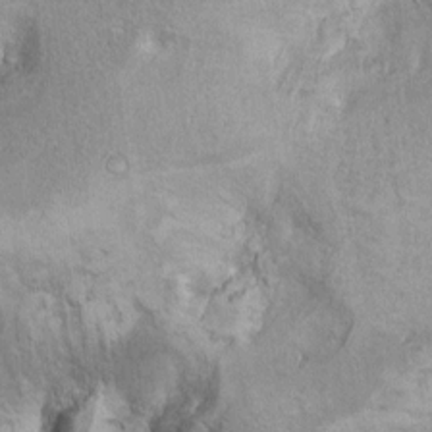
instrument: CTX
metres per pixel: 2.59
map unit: Ht
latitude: 9.1403
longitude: -31.6883
